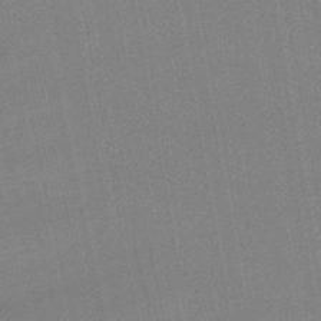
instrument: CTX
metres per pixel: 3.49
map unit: lHb
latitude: -46.8030
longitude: 70.5385
